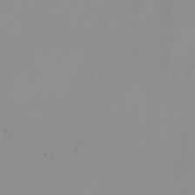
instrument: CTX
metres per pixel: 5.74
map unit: Nhu
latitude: -8.2739
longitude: -95.1781
